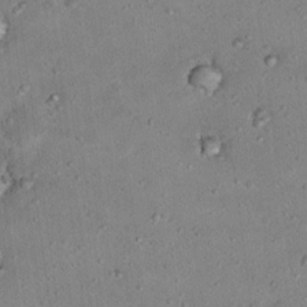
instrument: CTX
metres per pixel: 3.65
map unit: Nhu
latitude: 17.6694
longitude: -29.6694
